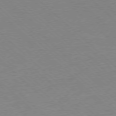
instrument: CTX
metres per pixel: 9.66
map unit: Ap
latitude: -77.9745
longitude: -60.6868
